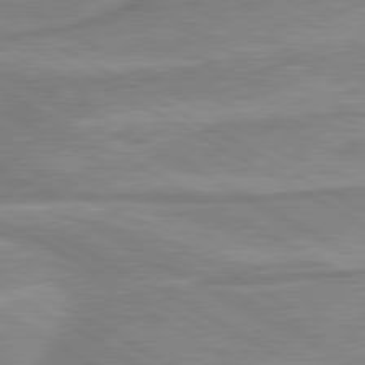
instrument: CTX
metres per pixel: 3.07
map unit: lApd
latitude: 80.2522
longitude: -173.8205
